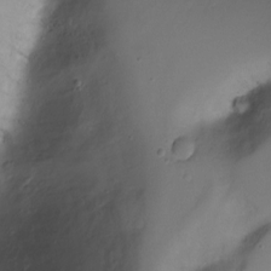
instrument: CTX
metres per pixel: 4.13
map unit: Ht
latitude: -3.9556
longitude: -28.9891
